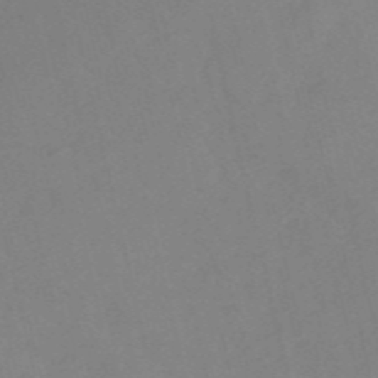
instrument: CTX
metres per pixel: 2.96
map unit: HNb
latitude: -55.1620
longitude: -45.6127
